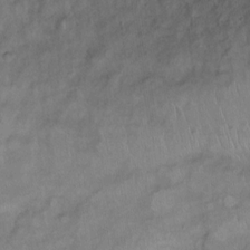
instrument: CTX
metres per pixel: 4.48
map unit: Ht
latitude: 5.9339
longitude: -36.2523
